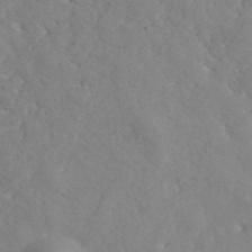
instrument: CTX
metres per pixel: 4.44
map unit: ANa
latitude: 41.2536
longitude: 54.5574
